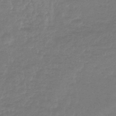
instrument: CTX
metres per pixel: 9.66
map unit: lHb
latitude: -44.2928
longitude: 79.7099
